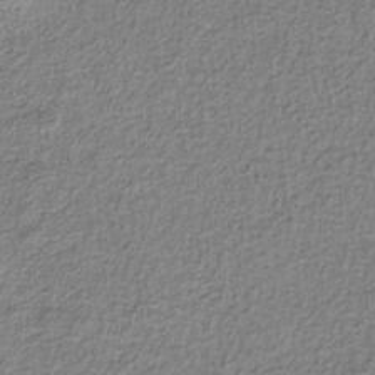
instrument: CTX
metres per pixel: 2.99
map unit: eAb
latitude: -37.7099
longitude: 52.7085
